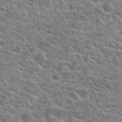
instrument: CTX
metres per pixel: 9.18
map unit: Hto
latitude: 21.4238
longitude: -44.4223
